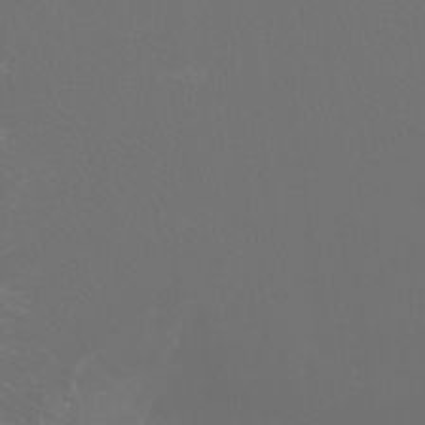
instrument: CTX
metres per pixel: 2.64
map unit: Htu
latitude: -13.3699
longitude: -47.8584
